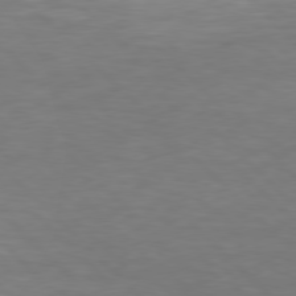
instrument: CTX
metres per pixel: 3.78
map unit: Hpe
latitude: 77.8205
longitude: -123.6127
